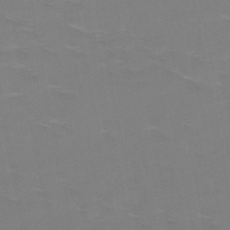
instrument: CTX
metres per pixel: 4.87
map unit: HNb
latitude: -49.1809
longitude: -47.2537
